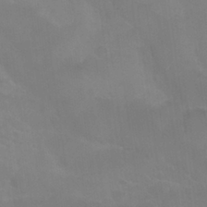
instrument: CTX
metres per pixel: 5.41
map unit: Nhu
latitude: 27.2348
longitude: -54.3467
